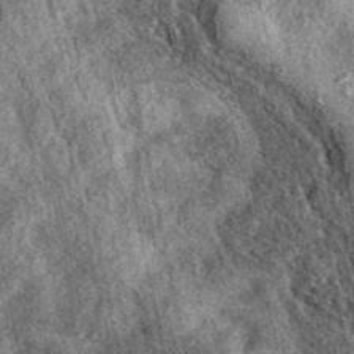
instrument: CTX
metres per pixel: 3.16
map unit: eAb
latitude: 39.2537
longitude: 109.6911
